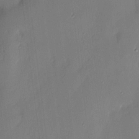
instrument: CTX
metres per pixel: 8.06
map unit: eHh
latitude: 3.3292
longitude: -76.5734
